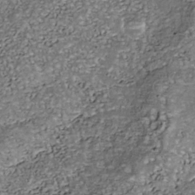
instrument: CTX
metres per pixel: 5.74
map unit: Nhu
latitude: -38.9353
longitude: -81.0647
